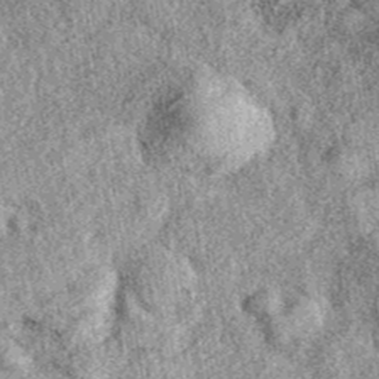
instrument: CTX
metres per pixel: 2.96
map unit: eAb
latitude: 39.2537
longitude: 111.4832
